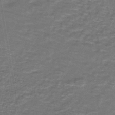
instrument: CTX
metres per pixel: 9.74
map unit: lHb
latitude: -43.7099
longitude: 55.2754
